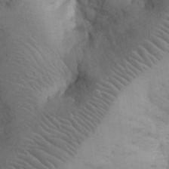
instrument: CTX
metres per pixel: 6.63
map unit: eHh
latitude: 31.3293
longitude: -67.4615
